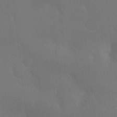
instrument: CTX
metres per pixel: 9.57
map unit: Ht
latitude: -7.7666
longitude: -30.5546
